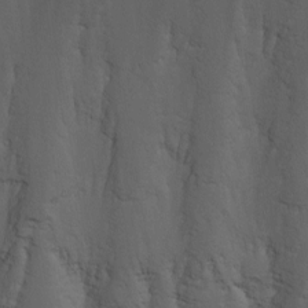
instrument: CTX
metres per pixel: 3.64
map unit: eHh
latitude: -5.8989
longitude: -78.7435
